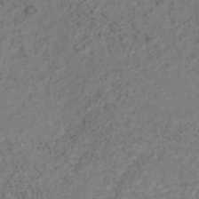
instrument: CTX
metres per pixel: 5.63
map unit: ANa
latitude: 41.8205
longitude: 27.9745
